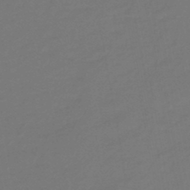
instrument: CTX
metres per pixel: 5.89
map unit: eHb
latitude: -46.8219
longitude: 88.2928
